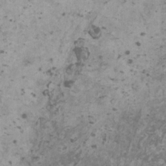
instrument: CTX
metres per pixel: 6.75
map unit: HNhu
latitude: 1.6693
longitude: 3.1998
